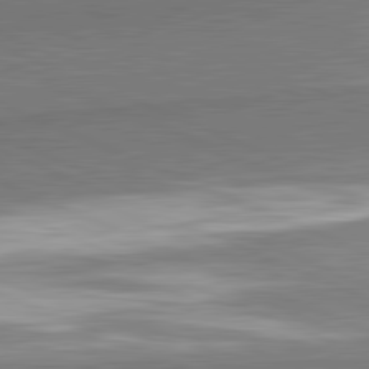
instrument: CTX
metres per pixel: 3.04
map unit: lApd
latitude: 82.1577
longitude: 161.7100
